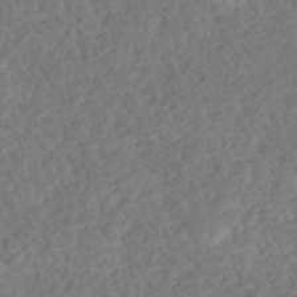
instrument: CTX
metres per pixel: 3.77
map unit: HNhu
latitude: -46.8219
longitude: 29.3132
